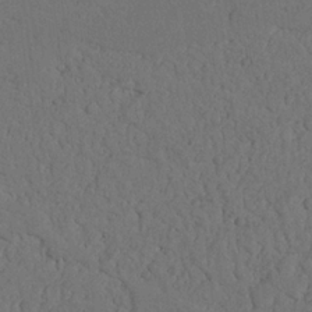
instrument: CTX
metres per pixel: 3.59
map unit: Nhu
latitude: 21.5749
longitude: -74.9325
